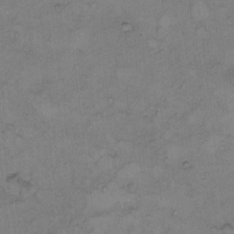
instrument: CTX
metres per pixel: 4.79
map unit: Hto
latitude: 7.6316
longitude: -60.6679
